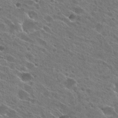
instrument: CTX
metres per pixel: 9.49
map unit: Hto
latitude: 26.7624
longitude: -44.6490
